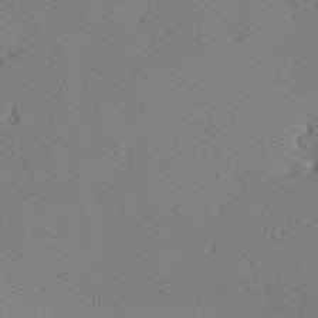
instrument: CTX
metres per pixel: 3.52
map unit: Aa
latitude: 24.7435
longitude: -132.8191
